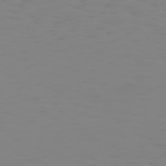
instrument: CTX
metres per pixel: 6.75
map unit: Hpe
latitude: 74.2900
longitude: -126.4412
